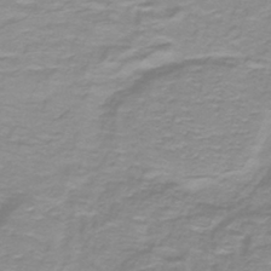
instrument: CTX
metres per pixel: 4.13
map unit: lHb
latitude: -41.1431
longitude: 56.1795
